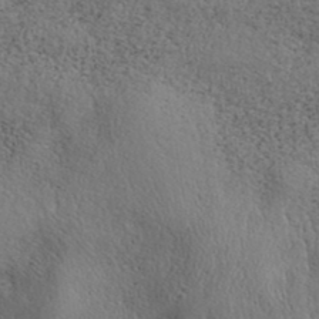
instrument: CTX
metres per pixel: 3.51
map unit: eAb
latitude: 39.3671
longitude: 113.3132
